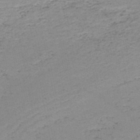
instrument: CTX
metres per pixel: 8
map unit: HNb
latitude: -51.2754
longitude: -52.8002
